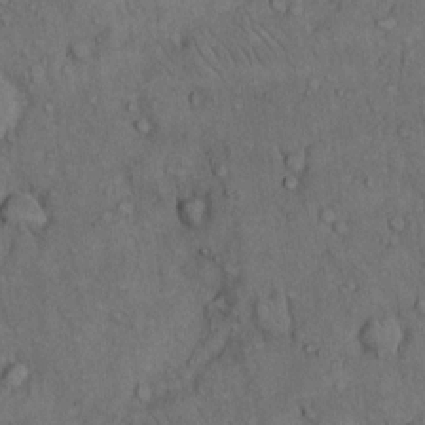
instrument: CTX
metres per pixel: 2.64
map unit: Hto
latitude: 10.5735
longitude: -59.7072
